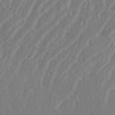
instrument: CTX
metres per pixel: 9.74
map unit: eHh
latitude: 34.8002
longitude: -133.4804
